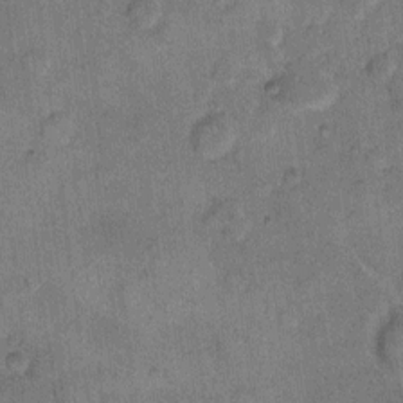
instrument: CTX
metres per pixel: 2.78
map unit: eHh
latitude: 11.1592
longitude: -64.0444
